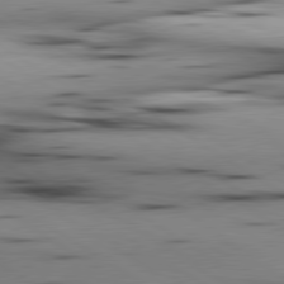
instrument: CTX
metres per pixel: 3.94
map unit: lApd
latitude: 80.1767
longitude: 161.1998
